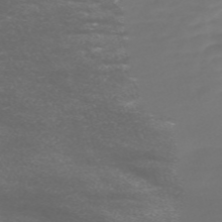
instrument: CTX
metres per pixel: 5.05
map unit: Nve
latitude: -58.5195
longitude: 57.4454
